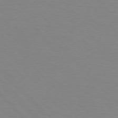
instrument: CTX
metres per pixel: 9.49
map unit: Hpe
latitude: 76.5545
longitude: -160.1578
